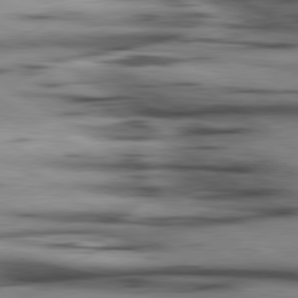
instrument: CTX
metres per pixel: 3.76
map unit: lApd
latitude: 80.2333
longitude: 158.6518
